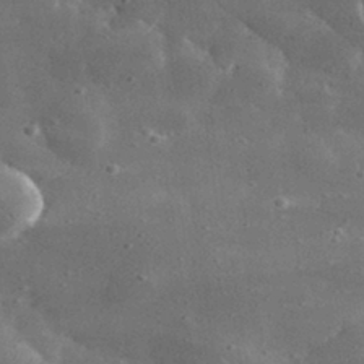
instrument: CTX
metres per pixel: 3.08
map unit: lHvf
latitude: 31.2915
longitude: -88.8002
